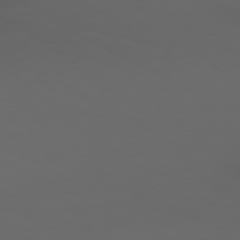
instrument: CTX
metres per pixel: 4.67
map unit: Ap
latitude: -79.8989
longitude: -72.9892
